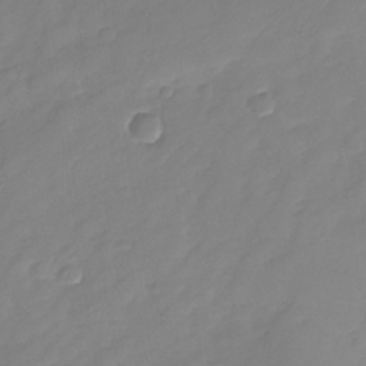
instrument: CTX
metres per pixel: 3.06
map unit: Nhu
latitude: -28.6330
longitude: -64.0822
